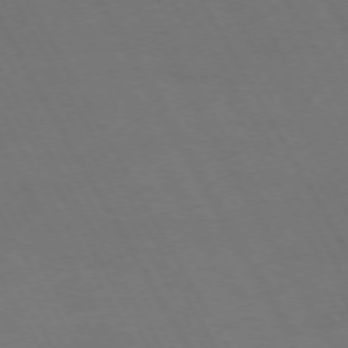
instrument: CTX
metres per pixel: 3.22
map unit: Hpe
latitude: -74.4818
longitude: 8.2928
